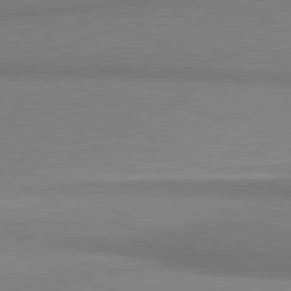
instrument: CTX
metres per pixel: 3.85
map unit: lApd
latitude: 80.8758
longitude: 166.0094
